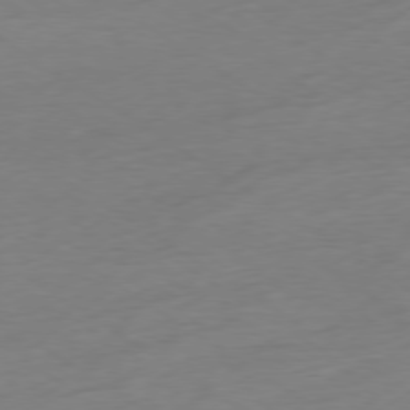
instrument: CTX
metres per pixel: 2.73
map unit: Ap
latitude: -78.5384
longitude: -58.5357
